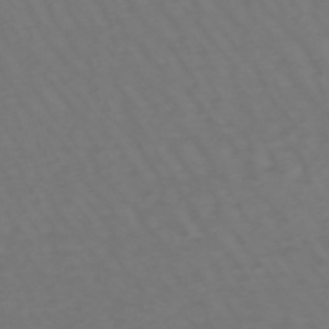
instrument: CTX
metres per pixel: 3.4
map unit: lHb
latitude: -47.6344
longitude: 81.5021
